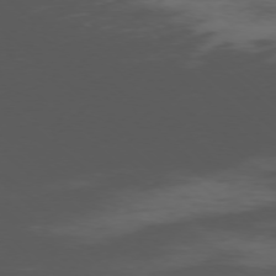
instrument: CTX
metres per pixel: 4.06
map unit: Ap
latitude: -76.7274
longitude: -67.0647
